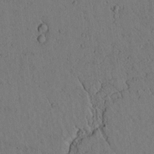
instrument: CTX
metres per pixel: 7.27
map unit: lAvf
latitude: 4.4223
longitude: 159.3320
